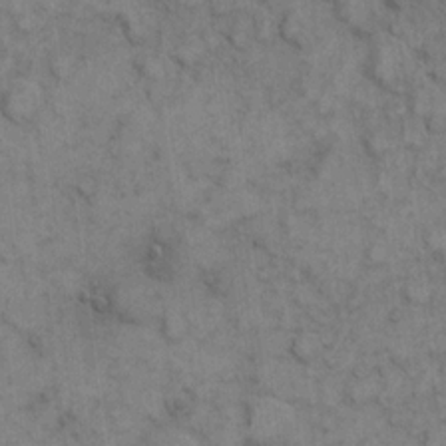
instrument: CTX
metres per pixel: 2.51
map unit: eHh
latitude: 7.3482
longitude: -65.0836
